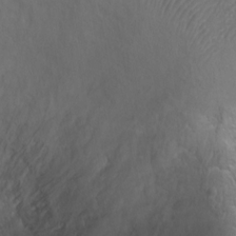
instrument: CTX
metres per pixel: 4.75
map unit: Ht
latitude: 1.6882
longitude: -35.9339
